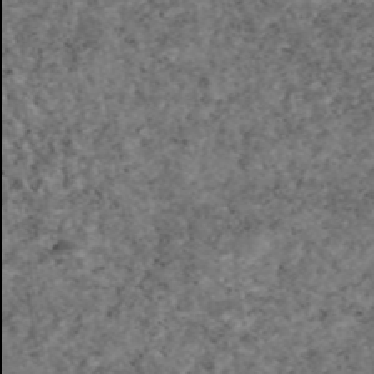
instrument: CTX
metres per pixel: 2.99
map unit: eAb
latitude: 46.5546
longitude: 118.0094
